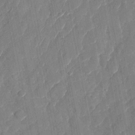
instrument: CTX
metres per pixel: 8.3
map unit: Nhu
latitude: -28.3873
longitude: -64.4790
